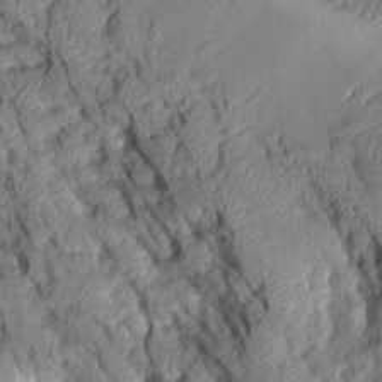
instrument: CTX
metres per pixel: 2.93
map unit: Aa
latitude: 8.6491
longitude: -127.9528
